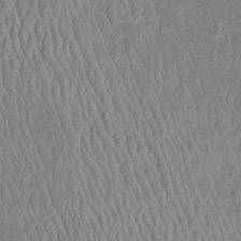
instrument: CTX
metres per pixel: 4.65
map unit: Htu
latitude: -5.8989
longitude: 152.8219
